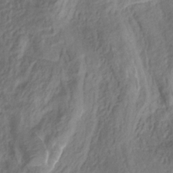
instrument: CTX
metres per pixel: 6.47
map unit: HNhu
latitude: -28.9542
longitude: 66.4818
